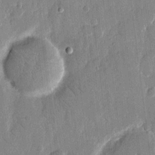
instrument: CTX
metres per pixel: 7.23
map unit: eHh
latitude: 14.1578
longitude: -70.5546
